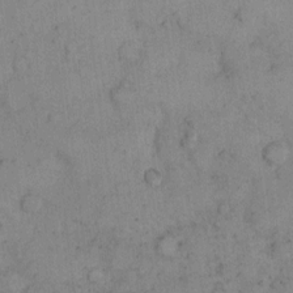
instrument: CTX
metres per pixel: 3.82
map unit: Hto
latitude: 8.4790
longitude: -59.1403
